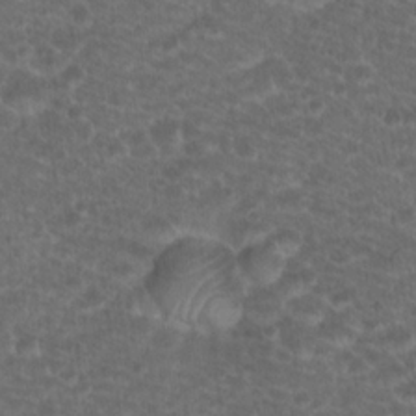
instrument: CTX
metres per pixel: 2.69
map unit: Hto
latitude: 19.2726
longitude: -40.5734
